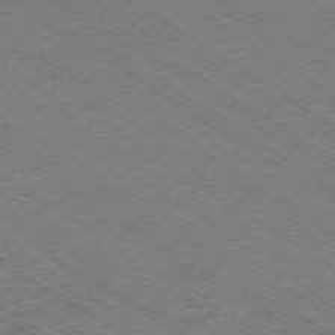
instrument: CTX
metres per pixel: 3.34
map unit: Ap
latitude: -79.5777
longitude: -79.7450
